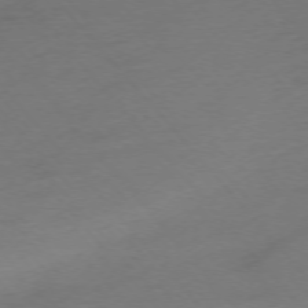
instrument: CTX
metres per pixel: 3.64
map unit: Ap
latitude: -75.5588
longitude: -71.2726
